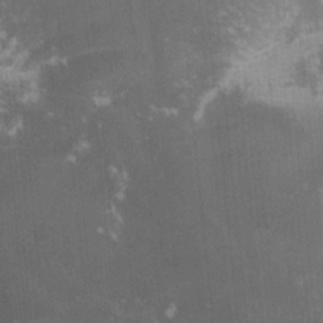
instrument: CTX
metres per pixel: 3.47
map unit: lHvf
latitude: -15.1243
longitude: -101.7828
